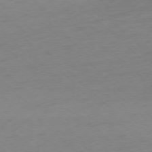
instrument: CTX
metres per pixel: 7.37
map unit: Ap
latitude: -78.0661
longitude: -70.7435
